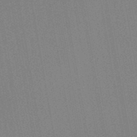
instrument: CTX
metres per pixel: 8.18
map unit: lHb
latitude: -48.7275
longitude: 73.4265
